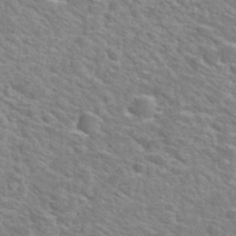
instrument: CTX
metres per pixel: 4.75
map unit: Hto
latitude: 30.2523
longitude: -48.9703
